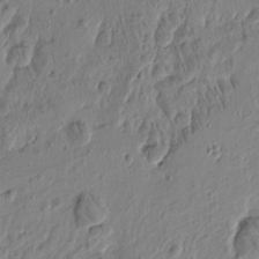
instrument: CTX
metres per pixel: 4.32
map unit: Htu
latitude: -4.6707
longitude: 179.2943
